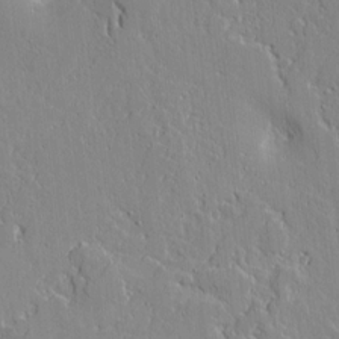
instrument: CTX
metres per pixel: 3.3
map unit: Aa
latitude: 10.5546
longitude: -129.5182
